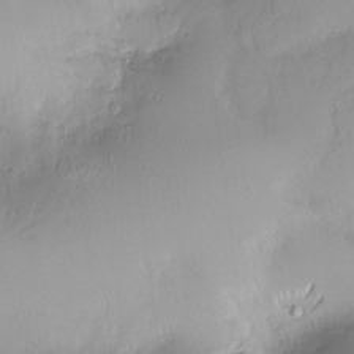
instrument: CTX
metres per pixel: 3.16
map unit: Nve
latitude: -8.5574
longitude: 173.1242
